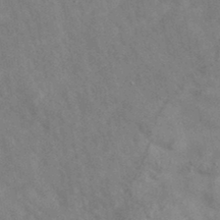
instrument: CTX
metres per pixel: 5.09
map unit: eAb
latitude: 34.8002
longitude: 111.2187
